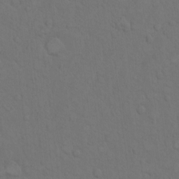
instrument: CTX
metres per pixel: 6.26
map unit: Hto
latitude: 7.4615
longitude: -60.9513
